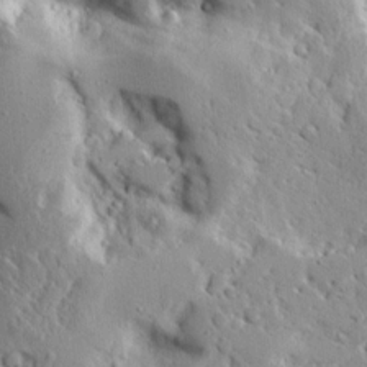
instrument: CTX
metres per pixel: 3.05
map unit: Ave
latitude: 12.8380
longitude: -138.3089
